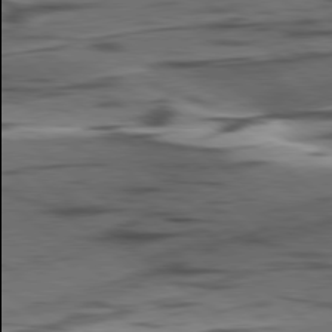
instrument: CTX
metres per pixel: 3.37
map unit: lApd
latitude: 78.8380
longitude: -49.9906
